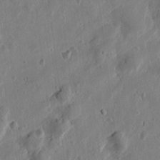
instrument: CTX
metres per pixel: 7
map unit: Htu
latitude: -0.0661
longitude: -177.9150
